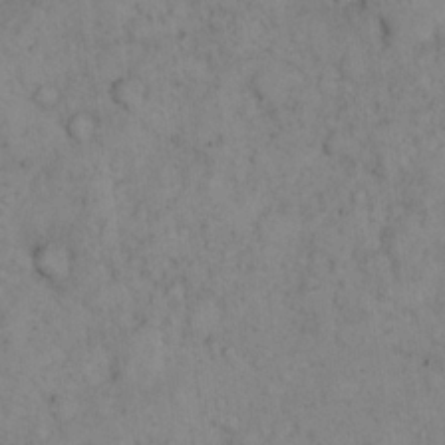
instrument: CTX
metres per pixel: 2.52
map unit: eHh
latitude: 16.7813
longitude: -63.5182
